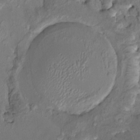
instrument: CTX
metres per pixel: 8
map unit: HNhu
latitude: 4.7435
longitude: 9.2565
